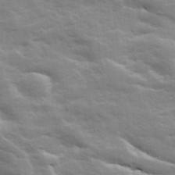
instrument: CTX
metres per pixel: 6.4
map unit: Ave
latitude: 19.2726
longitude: -129.9150
